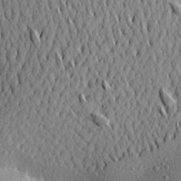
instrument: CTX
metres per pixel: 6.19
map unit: Aa
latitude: 21.5371
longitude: -142.8758
